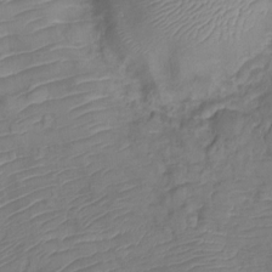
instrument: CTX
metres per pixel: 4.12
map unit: Ht
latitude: -6.2739
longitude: -21.3671
